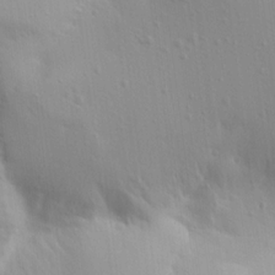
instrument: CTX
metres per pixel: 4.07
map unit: Aa
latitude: 15.2537
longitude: -143.4616
